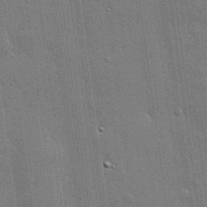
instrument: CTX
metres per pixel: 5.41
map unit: lHvf
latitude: 20.8191
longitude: 145.7289
